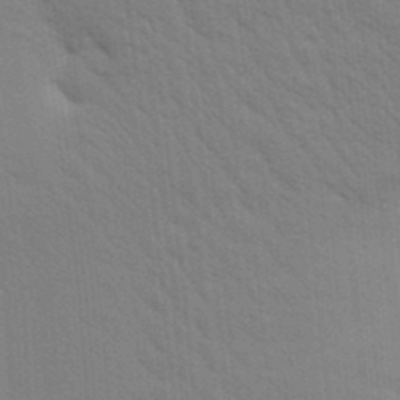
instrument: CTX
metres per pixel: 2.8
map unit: Aa
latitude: 24.6490
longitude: -148.3278
